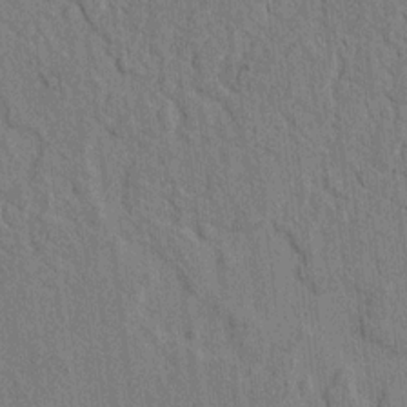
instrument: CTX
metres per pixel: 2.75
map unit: lAvf
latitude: 7.7450
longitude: 164.4062
